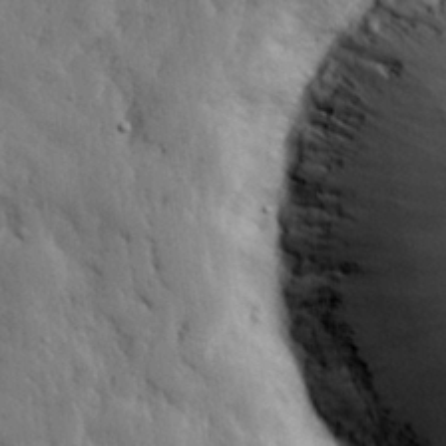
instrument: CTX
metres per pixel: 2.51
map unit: eHh
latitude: 29.2726
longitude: -76.0633
